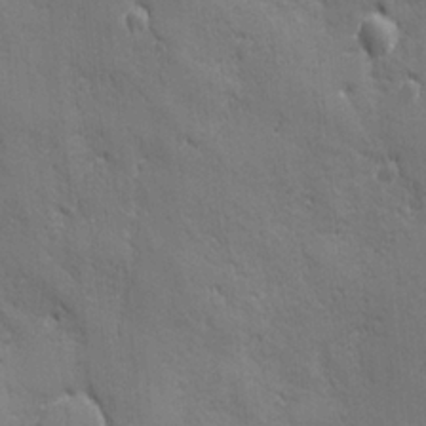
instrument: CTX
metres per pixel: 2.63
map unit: Ave
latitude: -6.8597
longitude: -120.6869
